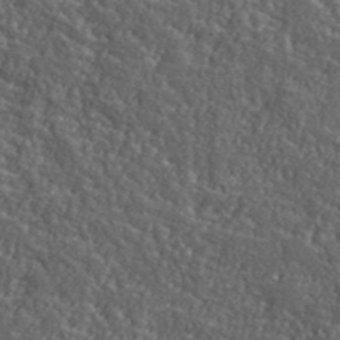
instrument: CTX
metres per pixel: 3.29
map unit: ANa
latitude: 40.3278
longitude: -89.3671
